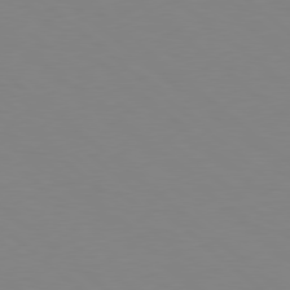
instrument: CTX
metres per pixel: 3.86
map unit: Hpe
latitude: 78.6302
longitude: -165.6316
